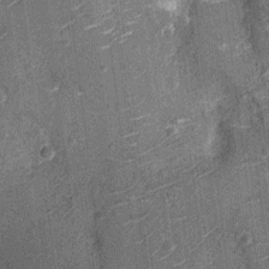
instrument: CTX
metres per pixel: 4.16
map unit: Nhu
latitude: -13.0487
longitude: -23.3671
